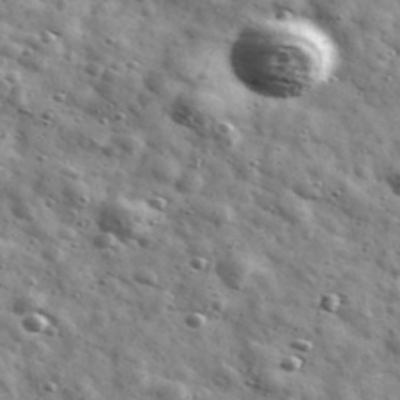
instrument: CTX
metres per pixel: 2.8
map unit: Ave
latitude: 41.5182
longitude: -107.0081
